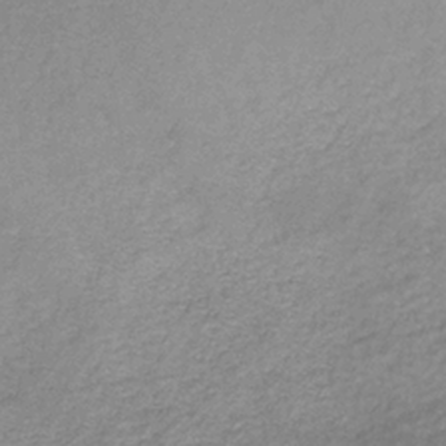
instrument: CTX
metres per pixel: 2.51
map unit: HNb
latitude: -34.2550
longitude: 55.7667
